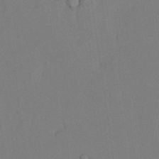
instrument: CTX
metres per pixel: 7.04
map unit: Nhu
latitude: 26.6680
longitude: -72.9325
